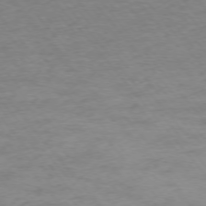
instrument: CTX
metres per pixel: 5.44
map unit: Ap
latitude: -75.8801
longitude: -84.0633
